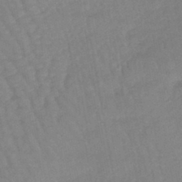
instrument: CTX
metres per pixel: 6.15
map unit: lHb
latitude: -44.8030
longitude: 80.2740
